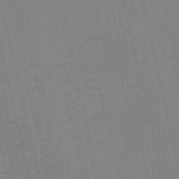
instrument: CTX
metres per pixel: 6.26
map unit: Nve
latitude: -58.6896
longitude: 50.7274
